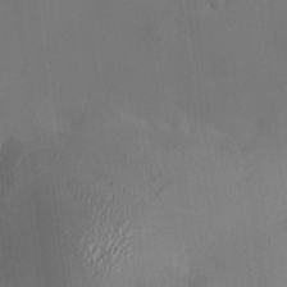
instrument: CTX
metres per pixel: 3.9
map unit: HNhu
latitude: 9.8583
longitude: 10.2740
